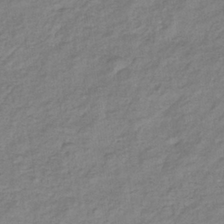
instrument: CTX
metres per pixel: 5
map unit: eHb
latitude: -33.9556
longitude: 75.4077
